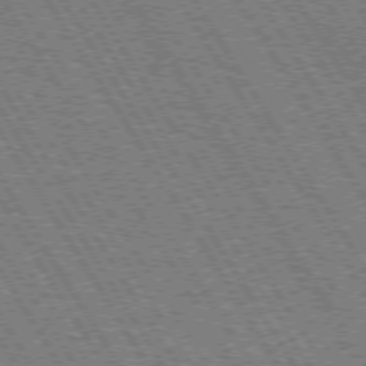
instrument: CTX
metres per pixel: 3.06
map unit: Hpe
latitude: 73.1781
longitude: -144.2711
